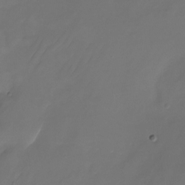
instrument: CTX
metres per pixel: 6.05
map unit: Nhu
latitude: -22.6708
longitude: -71.7827
